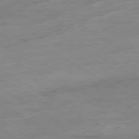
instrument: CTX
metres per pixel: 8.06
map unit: Ap
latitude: -79.1809
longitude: -57.7260
